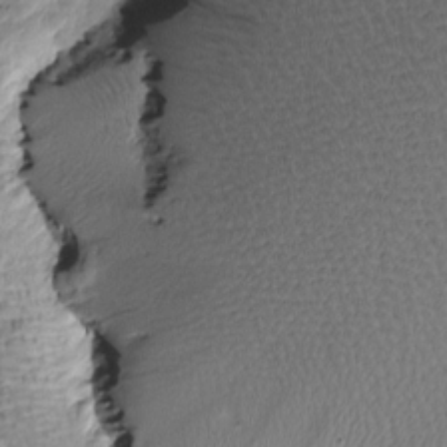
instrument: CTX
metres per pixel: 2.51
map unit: Htu
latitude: -3.5399
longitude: 178.7841
